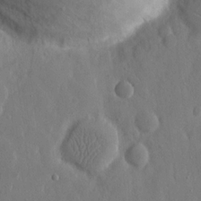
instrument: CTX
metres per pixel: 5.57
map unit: eHh
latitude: 14.3279
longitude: -69.8017
